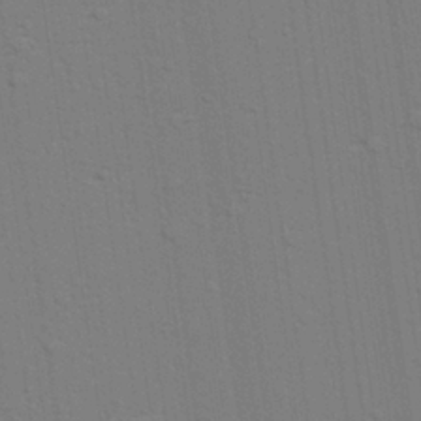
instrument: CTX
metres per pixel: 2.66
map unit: lAvf
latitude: 28.8002
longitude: -108.9513
